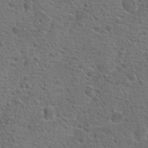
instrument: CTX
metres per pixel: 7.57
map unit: Hto
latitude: 18.7624
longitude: -42.2523
